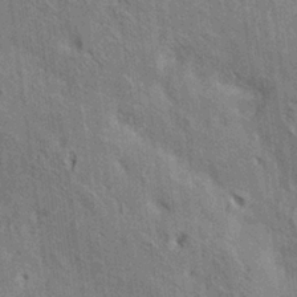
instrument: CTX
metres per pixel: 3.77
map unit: lAa
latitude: 19.4048
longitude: -139.7827
